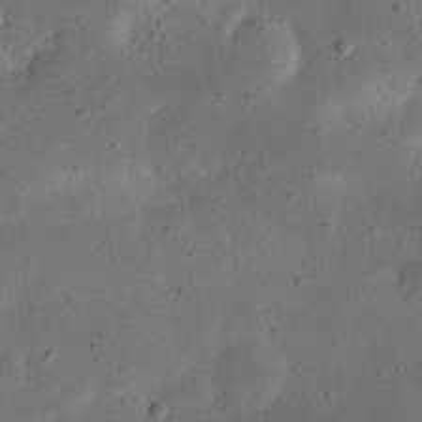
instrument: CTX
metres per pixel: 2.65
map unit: eHh
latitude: 23.2915
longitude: -68.4412
